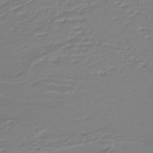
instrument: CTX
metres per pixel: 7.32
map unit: lHb
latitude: -41.1998
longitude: 51.6911
